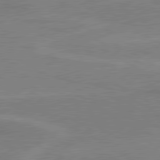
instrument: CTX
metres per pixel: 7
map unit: lApd
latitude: 80.4979
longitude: 121.7477
